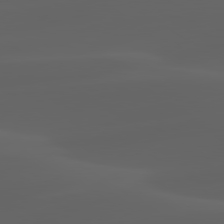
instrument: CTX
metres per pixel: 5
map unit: lApd
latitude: 80.2145
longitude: -92.8569
